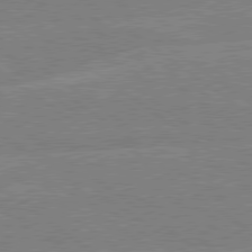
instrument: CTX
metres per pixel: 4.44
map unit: Hpe
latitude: 79.0270
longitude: -132.0633
